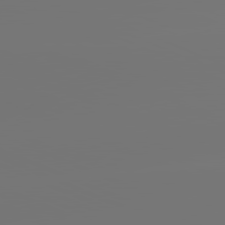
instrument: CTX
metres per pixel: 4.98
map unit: lApd
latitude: 81.6505
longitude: -153.0837
